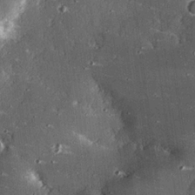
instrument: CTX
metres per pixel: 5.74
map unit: eHh
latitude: 23.0269
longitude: -89.4427
